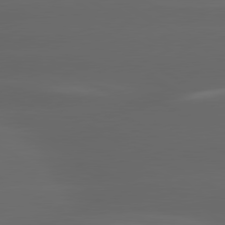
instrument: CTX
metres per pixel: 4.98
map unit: lApd
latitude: 80.4034
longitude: -145.3481
